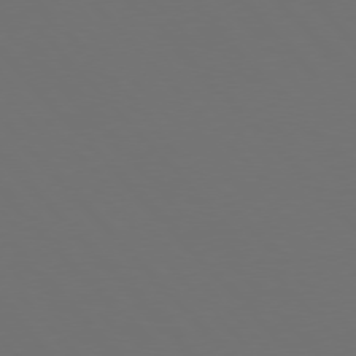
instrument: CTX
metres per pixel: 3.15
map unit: Hpe
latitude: 76.5168
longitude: -169.1970
